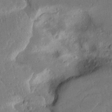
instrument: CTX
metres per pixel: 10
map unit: Aa
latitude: 12.2334
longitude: -126.0822
